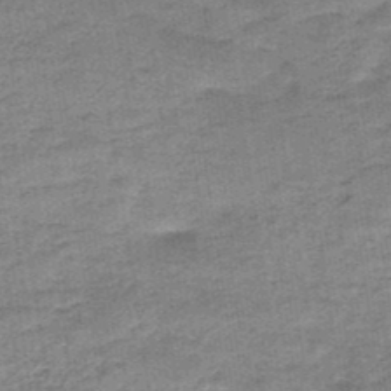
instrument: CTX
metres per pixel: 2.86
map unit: HNb
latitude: -48.0850
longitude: -38.6301
